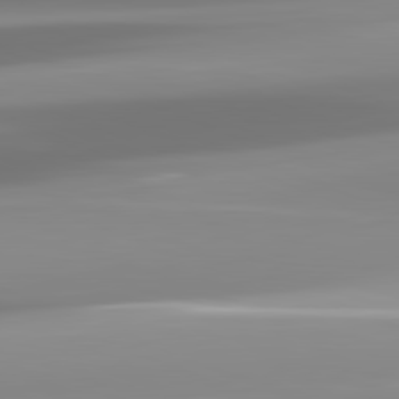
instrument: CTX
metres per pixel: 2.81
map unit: lApd
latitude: 82.0822
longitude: -138.0633
